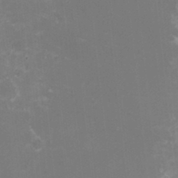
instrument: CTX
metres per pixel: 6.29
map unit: HNhu
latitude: -2.9730
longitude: -1.5560
